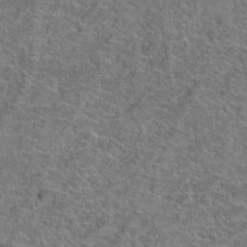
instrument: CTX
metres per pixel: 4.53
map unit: Hto
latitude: 39.7072
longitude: -43.0270
